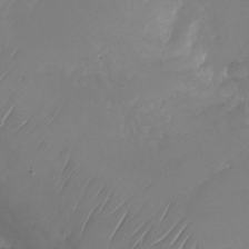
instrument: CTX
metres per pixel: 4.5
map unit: Nhu
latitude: -27.2942
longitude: -71.7638
